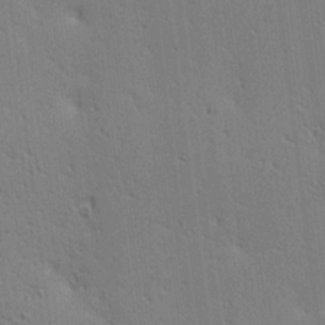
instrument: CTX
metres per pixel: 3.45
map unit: lAa
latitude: 12.7435
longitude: -107.9339
